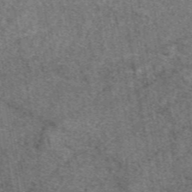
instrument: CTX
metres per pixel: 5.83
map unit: eAb
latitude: 48.0444
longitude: 109.2376
